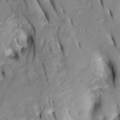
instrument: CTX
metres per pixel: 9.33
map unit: Htu
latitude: -3.1620
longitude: 149.8801
